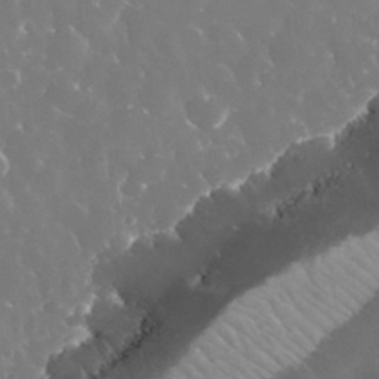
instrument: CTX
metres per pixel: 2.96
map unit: eHh
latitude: 33.3671
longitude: -63.2537
